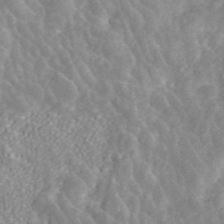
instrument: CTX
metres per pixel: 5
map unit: ANa
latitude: 45.2537
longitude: 23.8234
